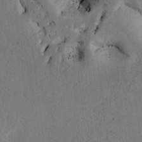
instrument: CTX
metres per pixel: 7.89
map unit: Htu
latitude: -2.8219
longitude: 168.9919
